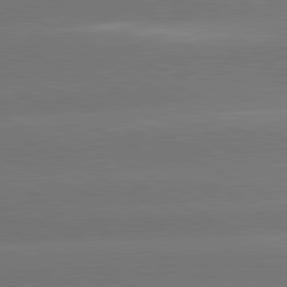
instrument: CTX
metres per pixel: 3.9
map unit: lApd
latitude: 81.0458
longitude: -147.7639
